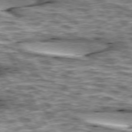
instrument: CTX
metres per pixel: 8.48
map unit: lApd
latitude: 74.1767
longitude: -55.0458
